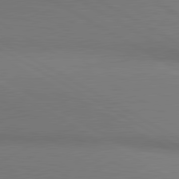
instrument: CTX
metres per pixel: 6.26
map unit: lApd
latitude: 80.9892
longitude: 147.4643
